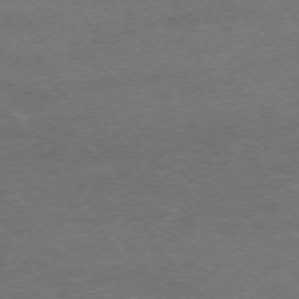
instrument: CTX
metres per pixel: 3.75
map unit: Ap
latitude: -74.1795
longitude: -79.1403
